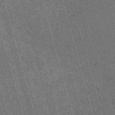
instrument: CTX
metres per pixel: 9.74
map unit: Nve
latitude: -59.7477
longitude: 62.2739
